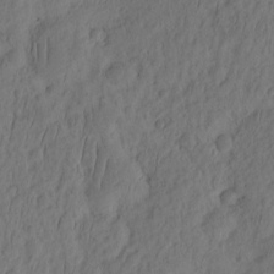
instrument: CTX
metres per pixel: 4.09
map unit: eHh
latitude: -2.2172
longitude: 16.7464
